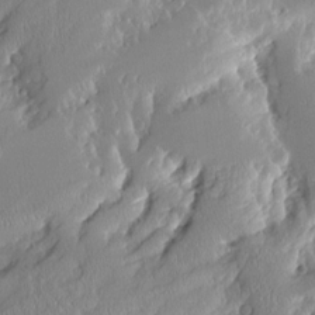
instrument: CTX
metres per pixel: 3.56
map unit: Aa
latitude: 11.1214
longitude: -126.4223
